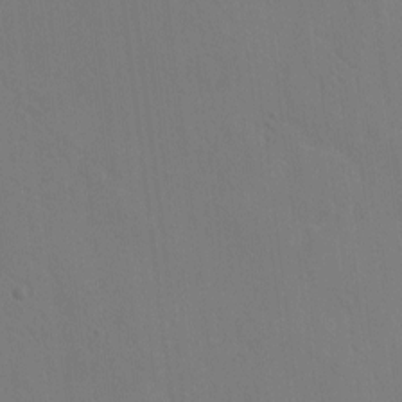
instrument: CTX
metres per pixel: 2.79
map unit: eHh
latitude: -8.2172
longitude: -69.0458
